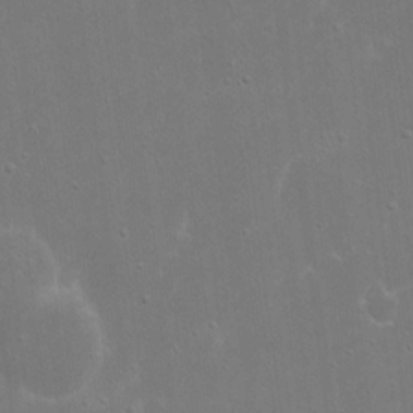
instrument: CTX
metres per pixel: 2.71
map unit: eHh
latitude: 17.0647
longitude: -72.4979
